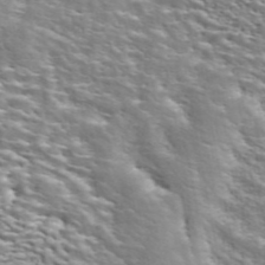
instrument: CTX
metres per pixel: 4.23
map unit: ANa
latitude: 44.8947
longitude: 30.8786
